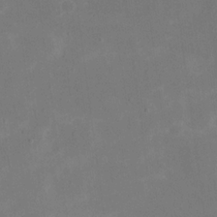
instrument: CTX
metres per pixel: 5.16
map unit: eHh
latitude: 20.2712
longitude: -70.7624
